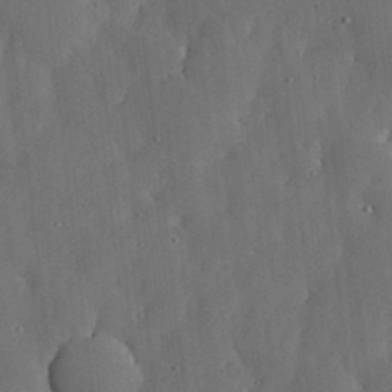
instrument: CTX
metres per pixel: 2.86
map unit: lHvf
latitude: 18.8569
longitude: -113.2537
